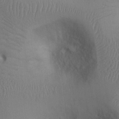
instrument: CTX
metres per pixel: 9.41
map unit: Ht
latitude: 0.0822
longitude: -13.4427
